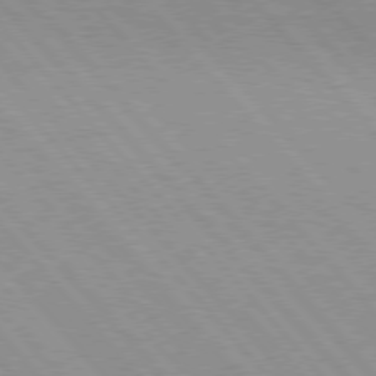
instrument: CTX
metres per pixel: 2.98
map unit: Hpe
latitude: 76.0822
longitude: -126.1578
